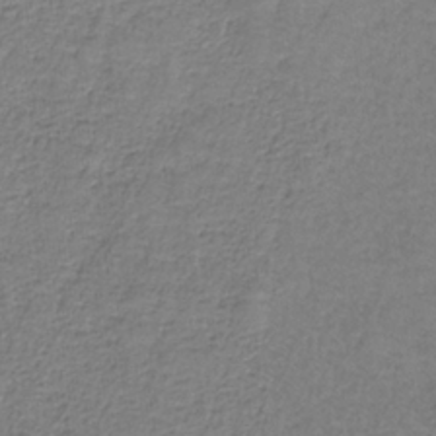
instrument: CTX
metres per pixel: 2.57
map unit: eAb
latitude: -36.3306
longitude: 52.8785
